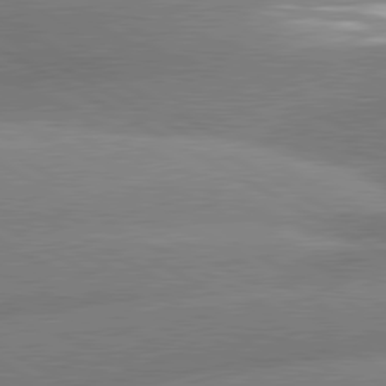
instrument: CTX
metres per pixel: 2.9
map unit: lApd
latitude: 80.7813
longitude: -163.2159
